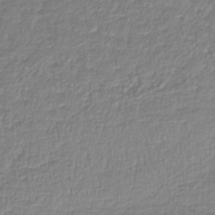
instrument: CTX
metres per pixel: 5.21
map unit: lHb
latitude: -41.1620
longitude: 71.9556
